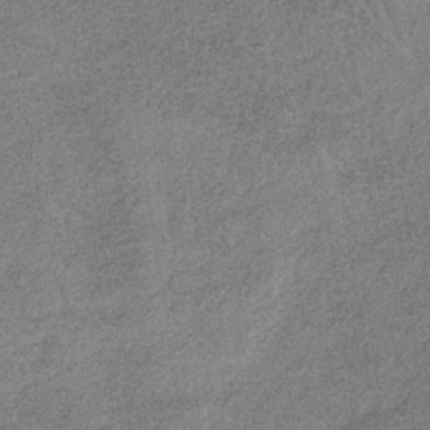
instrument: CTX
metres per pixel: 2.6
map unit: lHb
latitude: -35.9367
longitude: 65.3888
